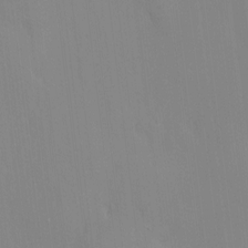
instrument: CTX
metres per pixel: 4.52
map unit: Htu
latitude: -6.8219
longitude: 175.3509
